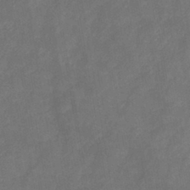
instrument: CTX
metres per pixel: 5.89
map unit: HNb
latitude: -43.7288
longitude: -39.1781
